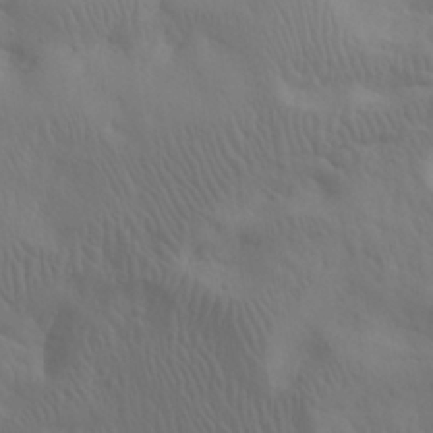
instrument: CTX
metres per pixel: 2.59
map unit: eHh
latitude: 30.3090
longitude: -68.3845
